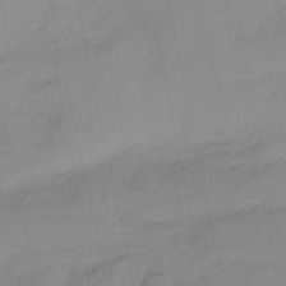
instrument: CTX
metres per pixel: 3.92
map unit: HNb
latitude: -36.1416
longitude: 56.2928
